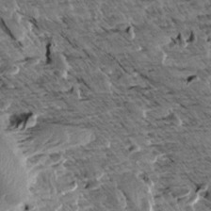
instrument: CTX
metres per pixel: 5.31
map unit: Aa
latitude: 13.1592
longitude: -141.5749
